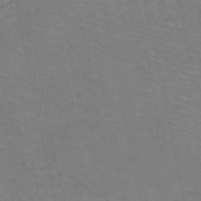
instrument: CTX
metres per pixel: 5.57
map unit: HNb
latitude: -50.2361
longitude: -51.8016
